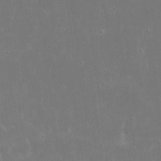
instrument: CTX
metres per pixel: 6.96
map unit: eHh
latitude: 16.8569
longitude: -72.3657
